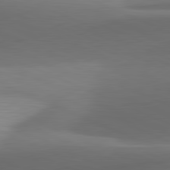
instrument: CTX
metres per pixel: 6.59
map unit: lApd
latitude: 81.7450
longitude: 133.0487
